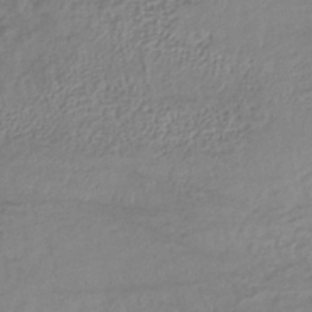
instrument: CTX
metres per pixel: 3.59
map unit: lHb
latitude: -38.0850
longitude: 68.5762
